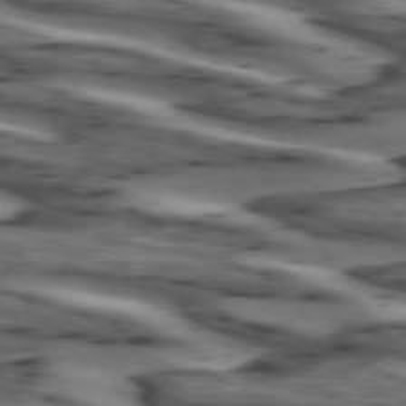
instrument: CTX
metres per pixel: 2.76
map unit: lApd
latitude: 74.3656
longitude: -71.6694
